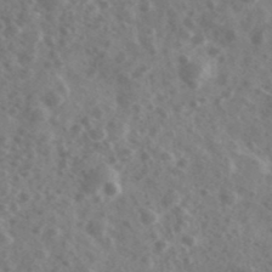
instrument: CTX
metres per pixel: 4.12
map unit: Ave
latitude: 38.8002
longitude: -106.8569
